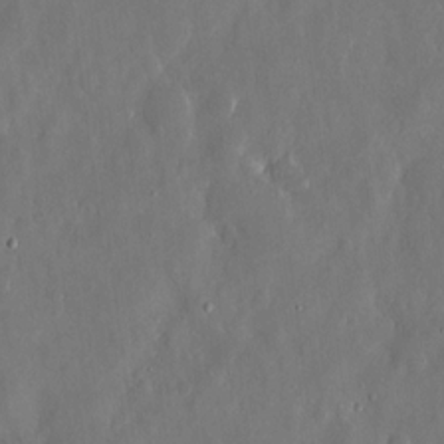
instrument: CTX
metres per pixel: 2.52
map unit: eHh
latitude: 13.6127
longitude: -72.3090
